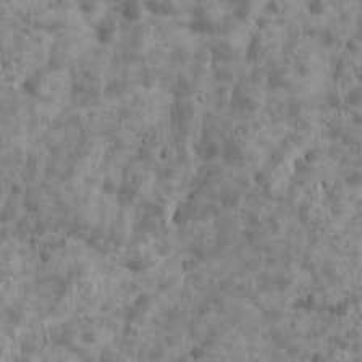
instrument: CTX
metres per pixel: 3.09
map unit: Ave
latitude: 17.0458
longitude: -134.2711
